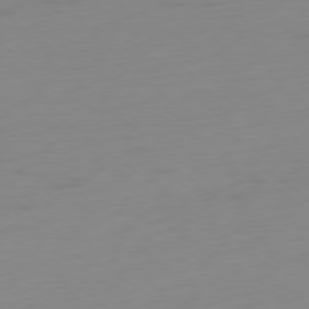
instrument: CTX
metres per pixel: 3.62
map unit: Ap
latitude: -78.8030
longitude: -65.9906
